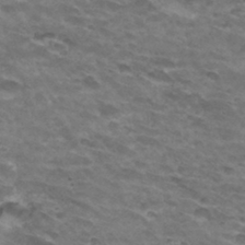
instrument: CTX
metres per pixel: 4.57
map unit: Hto
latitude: 32.9892
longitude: -41.5560
